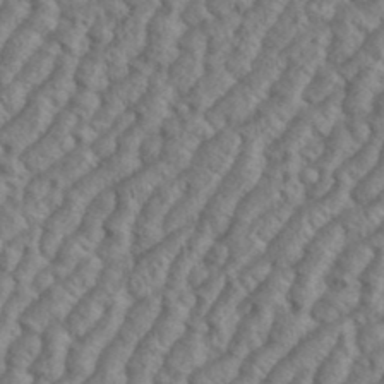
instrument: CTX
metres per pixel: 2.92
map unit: eHh
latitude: 37.2915
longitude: -137.4427
